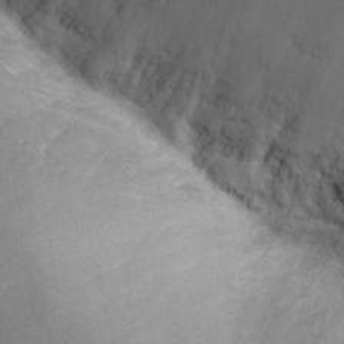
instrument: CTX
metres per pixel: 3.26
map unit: Nhu
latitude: 28.2711
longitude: -66.1011
